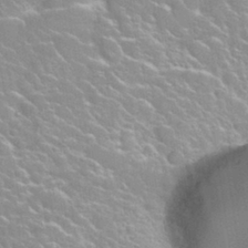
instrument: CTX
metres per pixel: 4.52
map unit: Nhu
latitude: 28.1767
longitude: -51.4804
